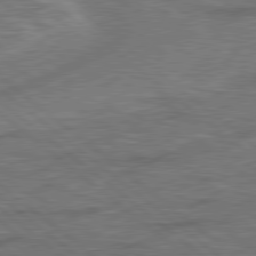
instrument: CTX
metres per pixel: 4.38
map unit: lApd
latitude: 78.9703
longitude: 179.8989
